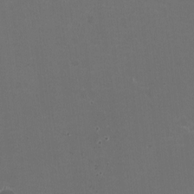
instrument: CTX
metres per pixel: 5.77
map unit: HNhu
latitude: -2.5762
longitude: -3.1214
